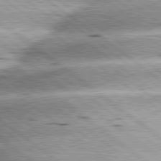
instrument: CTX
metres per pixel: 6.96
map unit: lApd
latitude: 79.6883
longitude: -140.0255
